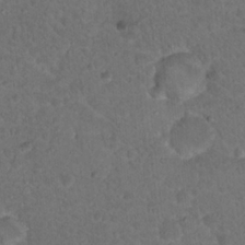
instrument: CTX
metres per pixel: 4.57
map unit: Hto
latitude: 18.5734
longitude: -34.1011
